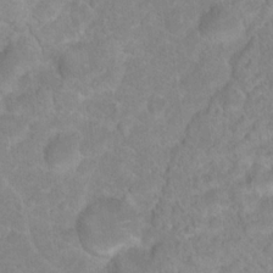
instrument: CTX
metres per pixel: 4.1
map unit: Hto
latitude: 17.8772
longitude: -37.7450
